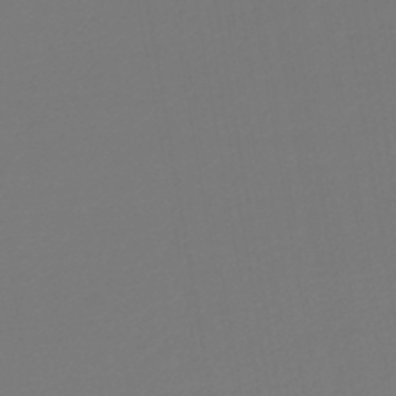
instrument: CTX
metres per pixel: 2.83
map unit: lHb
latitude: -45.3888
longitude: 59.9745
